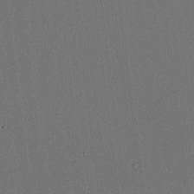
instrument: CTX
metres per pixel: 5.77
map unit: Nhu
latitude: -1.2565
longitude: -73.7828
